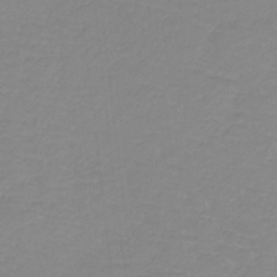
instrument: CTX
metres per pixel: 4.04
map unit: lHb
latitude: -40.1039
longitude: 65.3321
